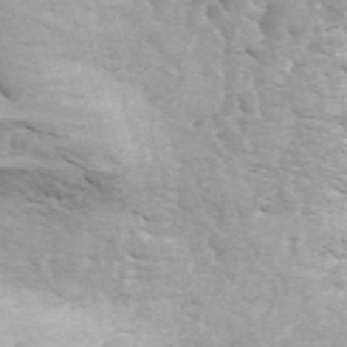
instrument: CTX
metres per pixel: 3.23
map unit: ANa
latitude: 43.4615
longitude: 46.7463
